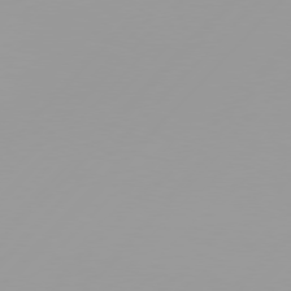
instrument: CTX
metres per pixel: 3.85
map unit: Hpe
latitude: 77.1970
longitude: -139.2159
